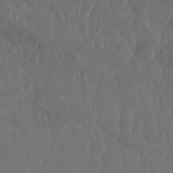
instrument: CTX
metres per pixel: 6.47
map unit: Nhu
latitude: 29.2159
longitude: -56.8380
